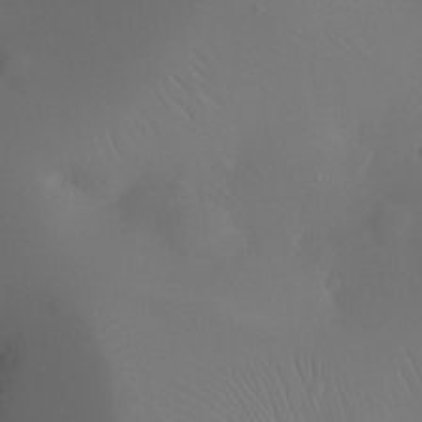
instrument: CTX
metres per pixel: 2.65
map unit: Ht
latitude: -11.6533
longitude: -43.7639
